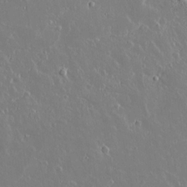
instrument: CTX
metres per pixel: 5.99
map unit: lAvf
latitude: 15.2915
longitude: -128.9514
